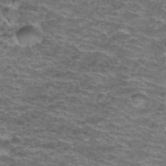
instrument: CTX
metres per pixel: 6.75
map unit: Hto
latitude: 38.0822
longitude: -42.9892
